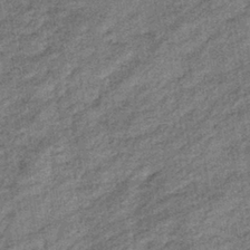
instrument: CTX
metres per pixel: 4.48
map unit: eHb
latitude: -38.0283
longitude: 79.2187
